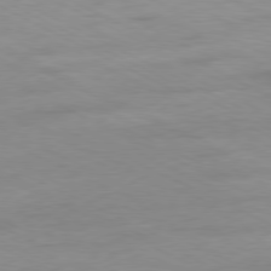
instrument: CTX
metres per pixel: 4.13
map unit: Ap
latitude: -80.1606
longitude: -104.9325
